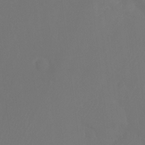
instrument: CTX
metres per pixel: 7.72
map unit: Ht
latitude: -11.1431
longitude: -34.5545
